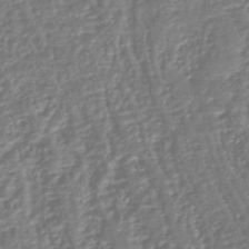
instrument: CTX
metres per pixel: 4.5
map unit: lHb
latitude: -45.7100
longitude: 73.5588
